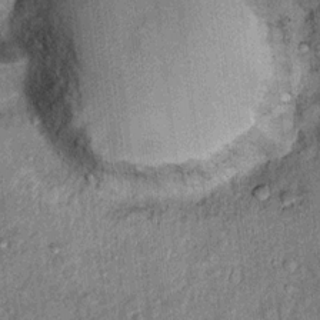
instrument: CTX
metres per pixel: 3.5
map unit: Ht
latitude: 11.1403
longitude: -37.5560
